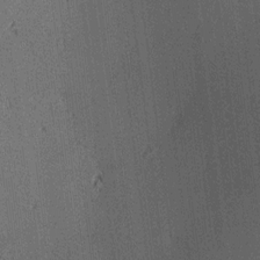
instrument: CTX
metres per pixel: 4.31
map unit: lAa
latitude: 11.4616
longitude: -108.9135
